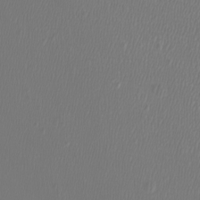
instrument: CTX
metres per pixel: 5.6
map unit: Htu
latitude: -6.3495
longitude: -73.6127
